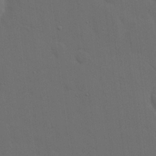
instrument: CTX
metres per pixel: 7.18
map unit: eHh
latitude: 19.1214
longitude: -66.1577
